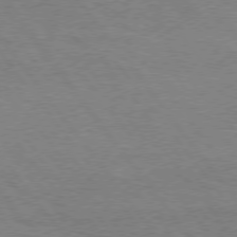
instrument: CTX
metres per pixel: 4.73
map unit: Hpe
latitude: 75.1592
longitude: -150.9702
